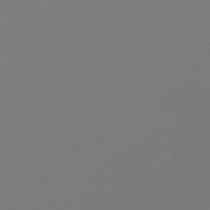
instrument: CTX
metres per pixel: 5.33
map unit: lHb
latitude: -45.5588
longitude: 75.7667
